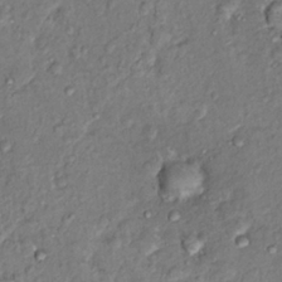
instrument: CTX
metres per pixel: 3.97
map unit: Hto
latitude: 14.7813
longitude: -30.1200
